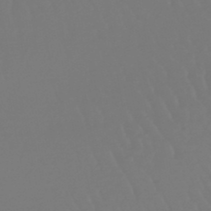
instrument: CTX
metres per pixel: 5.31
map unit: eHb
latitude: -46.7652
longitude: 79.7666
